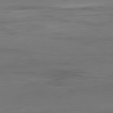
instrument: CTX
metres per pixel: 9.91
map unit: Hpe
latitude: -80.6141
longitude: 19.0109
